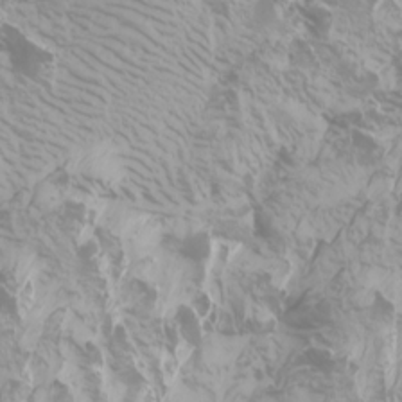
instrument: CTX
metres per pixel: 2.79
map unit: Htu
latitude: -6.3684
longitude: -72.1956
